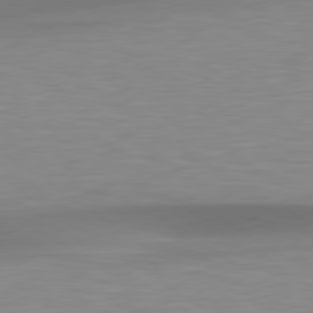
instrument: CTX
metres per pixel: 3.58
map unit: lApd
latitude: 79.3293
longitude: -92.4412
